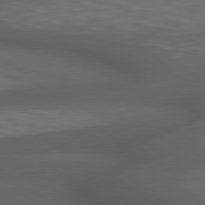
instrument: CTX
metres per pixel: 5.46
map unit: Hpe
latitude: 79.0459
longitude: -162.4034
